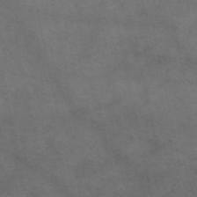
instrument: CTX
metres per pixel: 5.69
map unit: eAb
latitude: 50.4412
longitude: 106.5196
